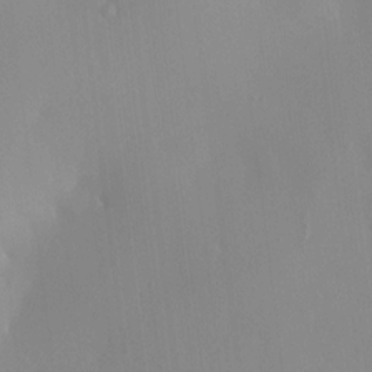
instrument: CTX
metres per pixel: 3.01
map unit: HNhu
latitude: 6.3089
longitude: 13.4643
